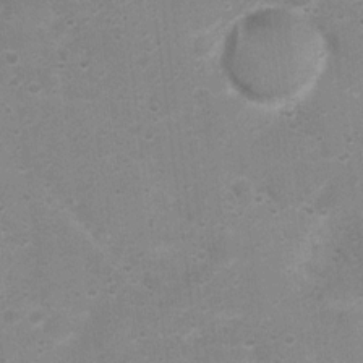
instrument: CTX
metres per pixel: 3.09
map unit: Nhu
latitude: 3.9528
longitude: -26.9325
